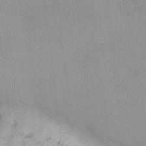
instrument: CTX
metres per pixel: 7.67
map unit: eHh
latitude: 0.0633
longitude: 17.5588
